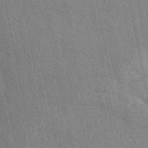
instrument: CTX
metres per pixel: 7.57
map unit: eAb
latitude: 49.2915
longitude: 116.4251
